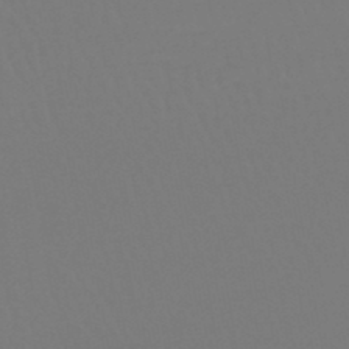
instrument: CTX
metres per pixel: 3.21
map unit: lHb
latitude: -45.9178
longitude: 72.1417
